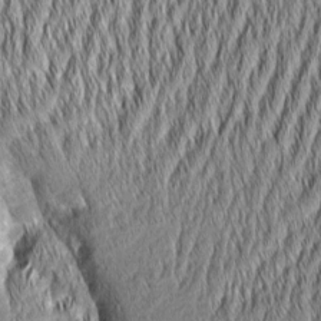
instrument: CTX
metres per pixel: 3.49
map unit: Aa
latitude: 6.3089
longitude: -129.4615
